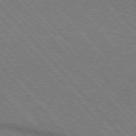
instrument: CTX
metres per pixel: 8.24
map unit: lApd
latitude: 75.8961
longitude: -84.7435
